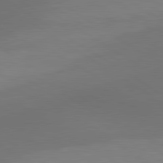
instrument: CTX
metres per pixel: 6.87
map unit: lApd
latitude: 80.7435
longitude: 160.7652
